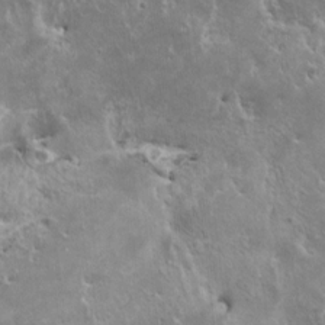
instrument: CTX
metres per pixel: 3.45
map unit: HNhu
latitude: 3.3859
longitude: 5.2942
